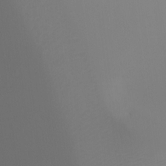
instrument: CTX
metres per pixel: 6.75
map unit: Ht
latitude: -7.0108
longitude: -29.6316
